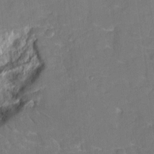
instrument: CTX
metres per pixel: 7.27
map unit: eHh
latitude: 4.7057
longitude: -69.2915
